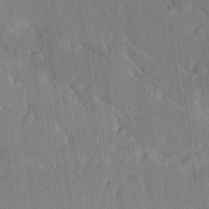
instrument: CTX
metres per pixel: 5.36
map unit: Ave
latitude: 21.1781
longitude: -136.6302
